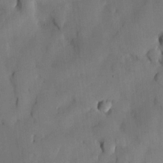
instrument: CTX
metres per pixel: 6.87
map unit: HNhu
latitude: 14.6680
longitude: 11.4643
